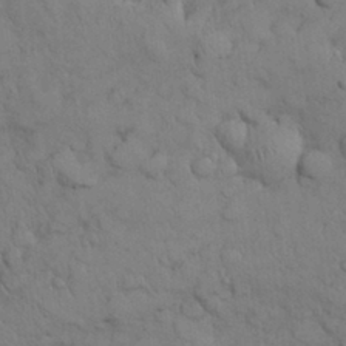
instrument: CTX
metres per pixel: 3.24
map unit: Nhu
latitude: 28.3467
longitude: -69.6694
